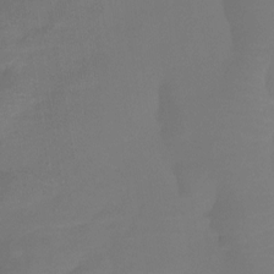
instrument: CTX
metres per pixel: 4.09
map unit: Htu
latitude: -13.3132
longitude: -49.6883
